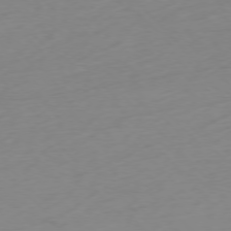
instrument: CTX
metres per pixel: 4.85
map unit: Ap
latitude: -76.6330
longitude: -70.5735
